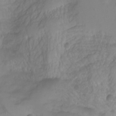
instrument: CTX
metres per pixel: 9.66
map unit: Aa
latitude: -3.5399
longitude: -71.6316
